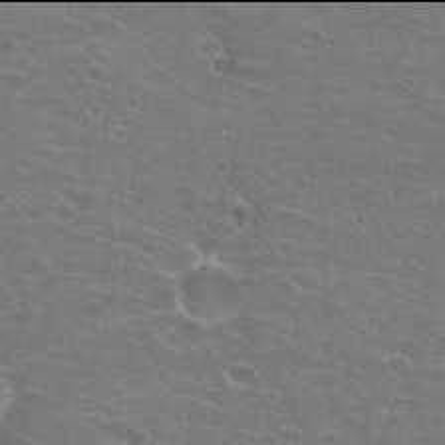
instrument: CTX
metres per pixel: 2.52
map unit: Hto
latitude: 21.9906
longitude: -43.5371
